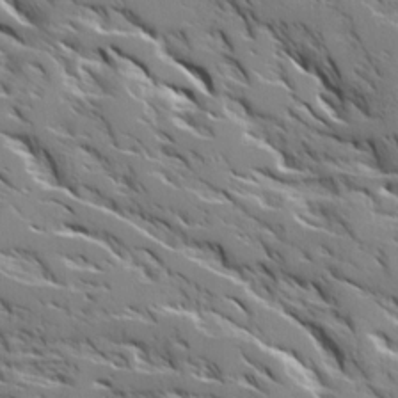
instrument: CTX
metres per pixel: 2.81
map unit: Ave
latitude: 17.0458
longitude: -129.6694
